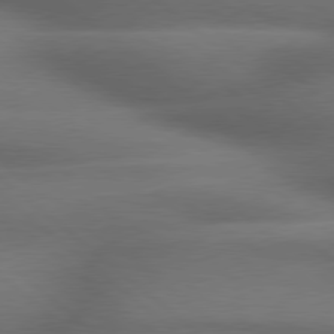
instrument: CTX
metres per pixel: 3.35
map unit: lApd
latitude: 79.1970
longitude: -117.7072
